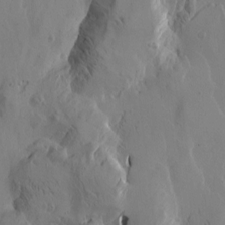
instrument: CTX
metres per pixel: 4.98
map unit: Htu
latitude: -3.3887
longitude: -176.9136
